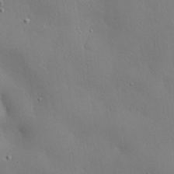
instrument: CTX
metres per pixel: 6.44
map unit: eHh
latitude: 29.5749
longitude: -82.6490
